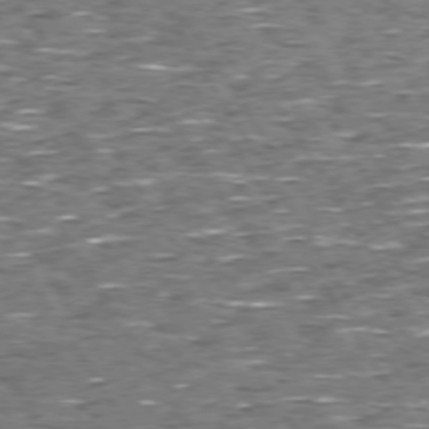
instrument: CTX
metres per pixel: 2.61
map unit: Hpe
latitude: 73.5938
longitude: -130.2901
